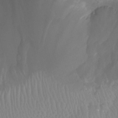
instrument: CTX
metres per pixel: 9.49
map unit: Ht
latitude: -4.0850
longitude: -18.3278
